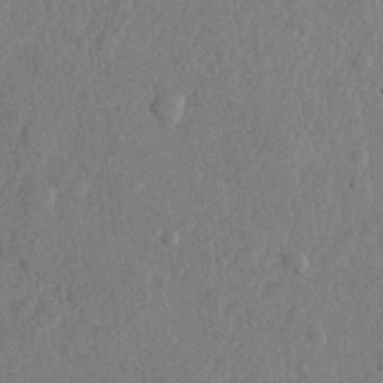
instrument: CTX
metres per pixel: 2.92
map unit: lHvf
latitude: 22.5357
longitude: 144.1417
